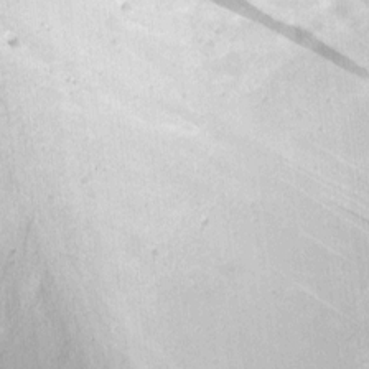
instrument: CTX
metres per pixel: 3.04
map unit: eHh
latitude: 3.9150
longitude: -78.4601
